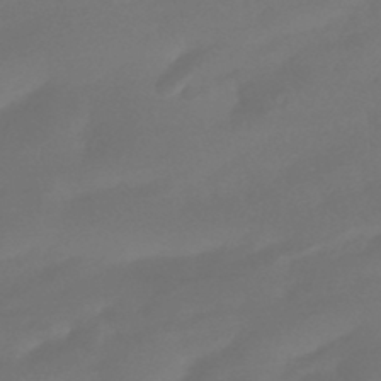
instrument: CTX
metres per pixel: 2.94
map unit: HNhu
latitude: -43.8611
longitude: 92.4062
